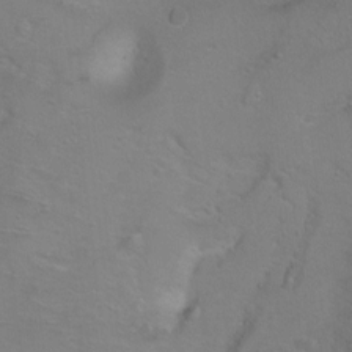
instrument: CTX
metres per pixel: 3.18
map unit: Ht
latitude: 0.4034
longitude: -37.8961
